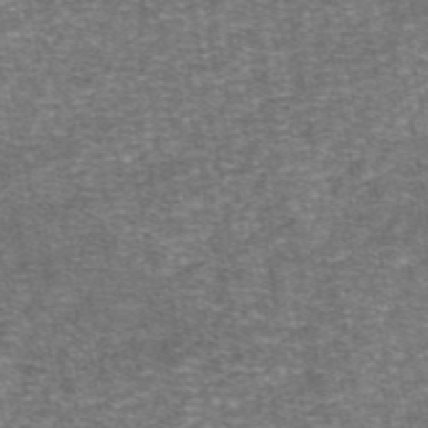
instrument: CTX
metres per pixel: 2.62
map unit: eAb
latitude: 46.3090
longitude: 104.0850
